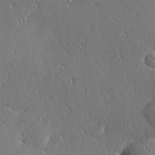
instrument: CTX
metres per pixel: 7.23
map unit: Hve
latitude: 27.3671
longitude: -93.0269
